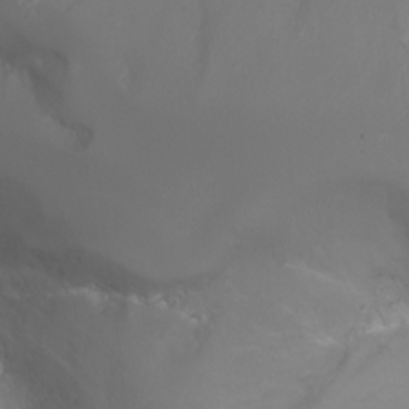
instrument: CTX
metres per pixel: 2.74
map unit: Nhu
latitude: -7.3887
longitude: -72.0255
